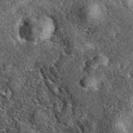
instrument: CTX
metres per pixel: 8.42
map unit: eAb
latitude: 38.9703
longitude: 109.5210
